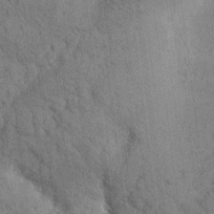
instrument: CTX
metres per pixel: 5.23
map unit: Htu
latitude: 0.1766
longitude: 174.5573
